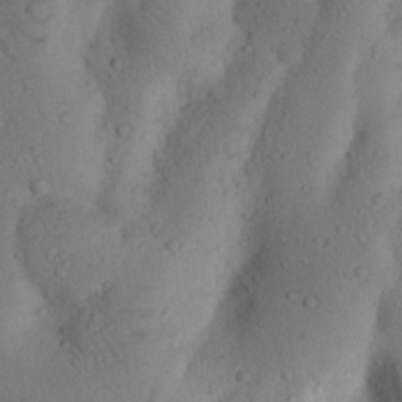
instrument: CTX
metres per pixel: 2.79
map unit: Nhu
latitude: 19.1781
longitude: -75.7261
